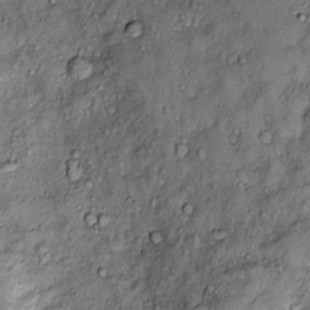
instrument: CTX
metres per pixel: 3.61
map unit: Htu
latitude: -4.0472
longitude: 159.3132
